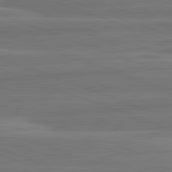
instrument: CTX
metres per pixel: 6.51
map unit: lApd
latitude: 82.3656
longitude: -175.5182
